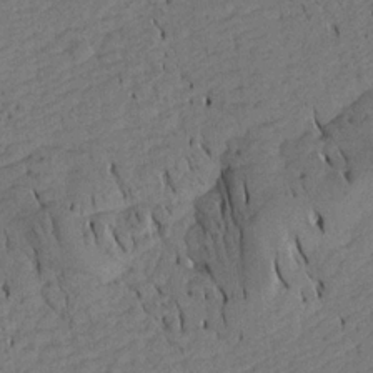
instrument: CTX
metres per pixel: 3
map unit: Aa
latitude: 17.6694
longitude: -144.2144
